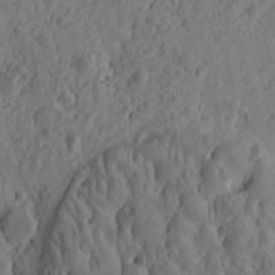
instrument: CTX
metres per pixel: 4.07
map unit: Htu
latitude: -2.5006
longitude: -178.6869
